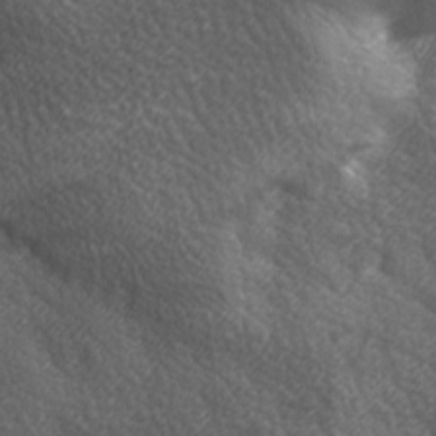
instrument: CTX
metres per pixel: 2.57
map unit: lAa
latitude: -6.2361
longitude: -121.7828
